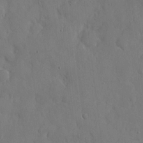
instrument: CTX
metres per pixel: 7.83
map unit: eHh
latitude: 6.7813
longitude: -68.2901
